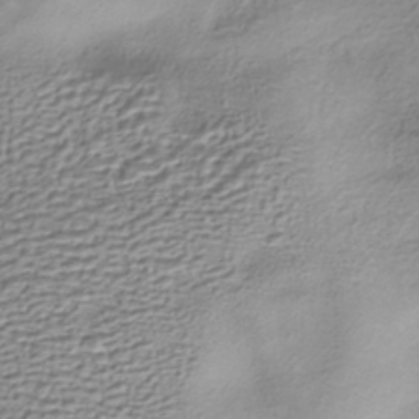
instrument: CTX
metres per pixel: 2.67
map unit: HNhu
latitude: -40.8975
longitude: 106.8786
